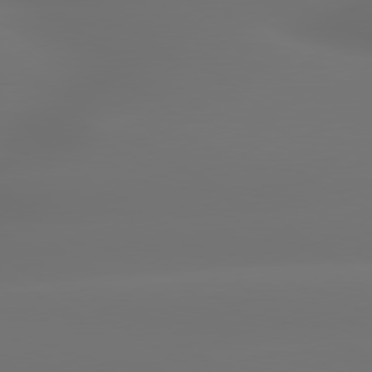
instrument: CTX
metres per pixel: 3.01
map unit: lApd
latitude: 79.6127
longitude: -137.9528
